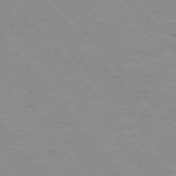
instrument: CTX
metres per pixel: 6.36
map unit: Hpe
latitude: 76.3278
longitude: -152.0255
